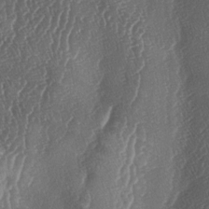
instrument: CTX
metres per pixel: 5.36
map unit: lAa
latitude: -5.8233
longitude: -129.6316
